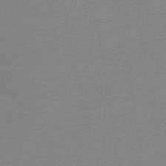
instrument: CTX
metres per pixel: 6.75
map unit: lHb
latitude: -42.4817
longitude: 71.1242
